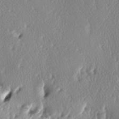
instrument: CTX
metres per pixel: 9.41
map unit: lAa
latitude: -6.8219
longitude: -124.5924
